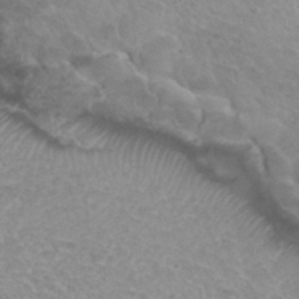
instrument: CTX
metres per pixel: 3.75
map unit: Hto
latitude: 31.6694
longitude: -47.9339
